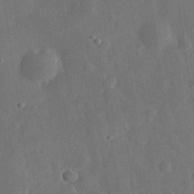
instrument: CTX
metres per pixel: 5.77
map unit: eHh
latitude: 31.5938
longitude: -78.2901
